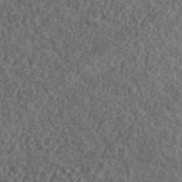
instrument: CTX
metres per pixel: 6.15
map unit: lHvf
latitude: 37.9906
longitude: -91.0081
